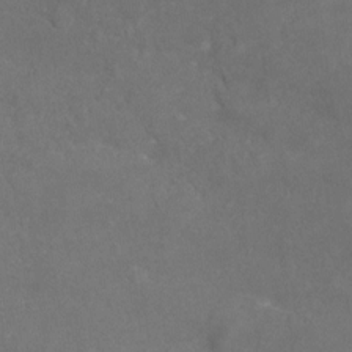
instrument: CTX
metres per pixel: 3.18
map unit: Nhu
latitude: -25.5210
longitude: -57.2348
